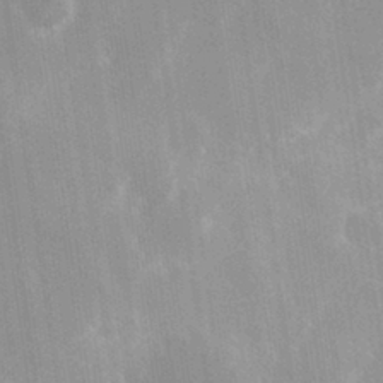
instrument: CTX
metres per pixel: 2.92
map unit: Hve
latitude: 30.9136
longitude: 149.4077
